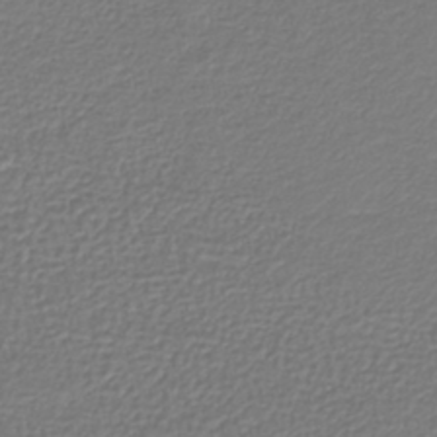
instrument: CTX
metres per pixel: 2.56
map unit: lHb
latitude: -42.6518
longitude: 71.9556
